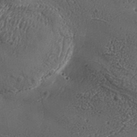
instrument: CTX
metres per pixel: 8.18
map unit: Aa
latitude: 32.9514
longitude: -134.5357
